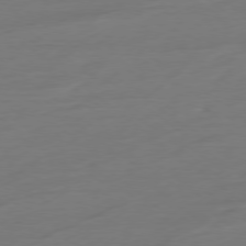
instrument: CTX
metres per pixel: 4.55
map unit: Ap
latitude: -78.5762
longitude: -76.2900
